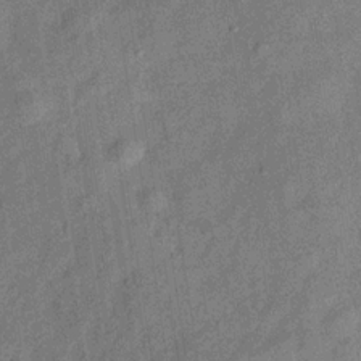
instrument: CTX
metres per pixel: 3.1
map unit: Hve
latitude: -31.1998
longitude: 92.1039
